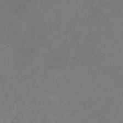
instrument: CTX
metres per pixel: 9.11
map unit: lHb
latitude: -39.9556
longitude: 74.6141
